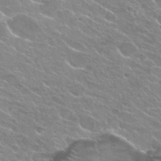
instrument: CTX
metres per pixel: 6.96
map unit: Hto
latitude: 25.4804
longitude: -37.7639
